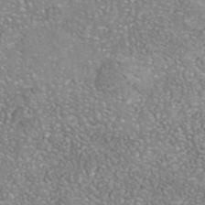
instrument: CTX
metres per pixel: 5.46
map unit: Nhu
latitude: -40.1606
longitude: -81.3104
